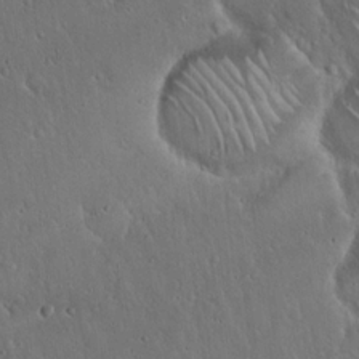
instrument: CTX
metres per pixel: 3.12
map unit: Hto
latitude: 17.1781
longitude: -57.3292
